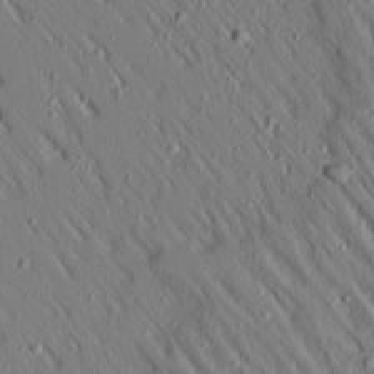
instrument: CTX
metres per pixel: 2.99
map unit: Aa
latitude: 15.2348
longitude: -140.7624
